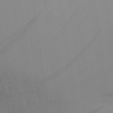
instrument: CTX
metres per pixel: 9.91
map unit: Aa
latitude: 29.4237
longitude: -135.0836
